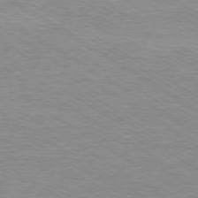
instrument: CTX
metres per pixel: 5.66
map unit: Ap
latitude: -78.8030
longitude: -84.0255
